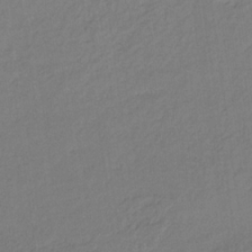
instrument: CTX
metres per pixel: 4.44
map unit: eHb
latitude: -30.5951
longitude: 62.5573
